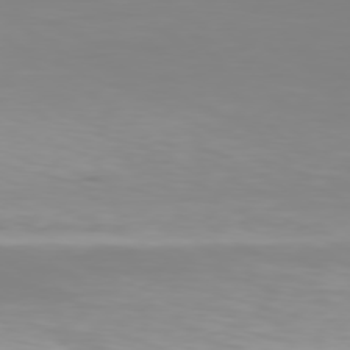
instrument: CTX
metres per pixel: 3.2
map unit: Hpe
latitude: 77.4993
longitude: -135.6883
